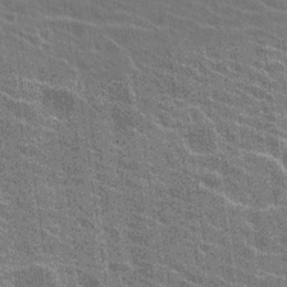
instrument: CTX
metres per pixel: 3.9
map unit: Hto
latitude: 23.2915
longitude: -40.8191
